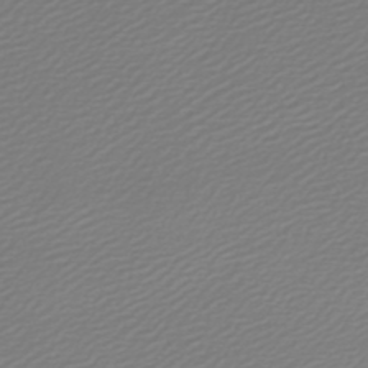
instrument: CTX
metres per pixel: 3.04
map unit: lHb
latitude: -46.7085
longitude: 59.6721
